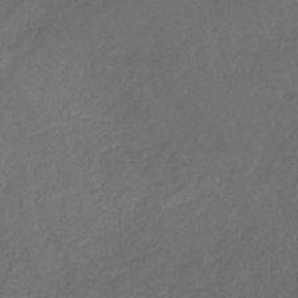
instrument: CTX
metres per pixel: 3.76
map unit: eHb
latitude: -32.7464
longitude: 71.9745
